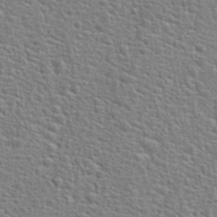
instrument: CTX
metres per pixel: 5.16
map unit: Hto
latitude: 24.0255
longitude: -48.4034
